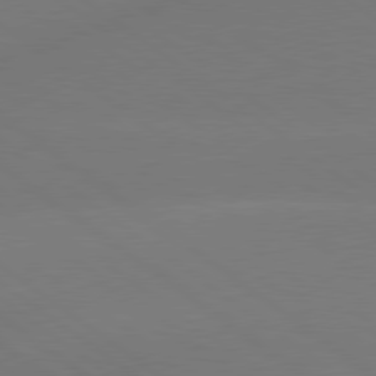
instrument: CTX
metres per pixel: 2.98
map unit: lApd
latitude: 79.3860
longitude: -150.8947
